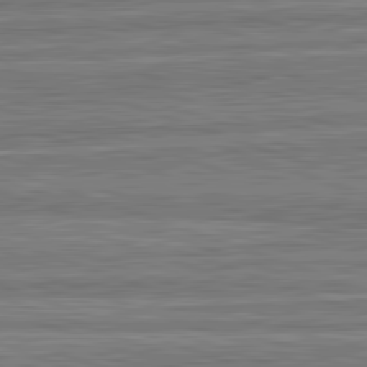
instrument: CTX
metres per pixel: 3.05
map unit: lApd
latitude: 82.8380
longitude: 179.8989
